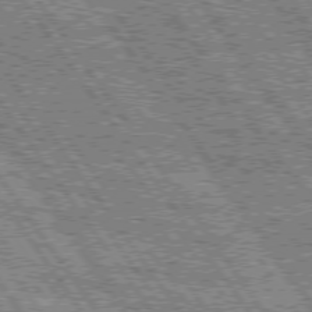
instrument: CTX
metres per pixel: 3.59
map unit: Hpe
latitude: 74.9703
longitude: -153.8395
